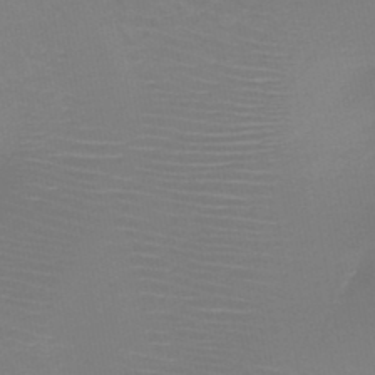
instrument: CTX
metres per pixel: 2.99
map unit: HNb
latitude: -47.1998
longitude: -43.3293
